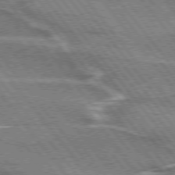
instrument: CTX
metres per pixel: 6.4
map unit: lApd
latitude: 75.3293
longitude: -66.0444
